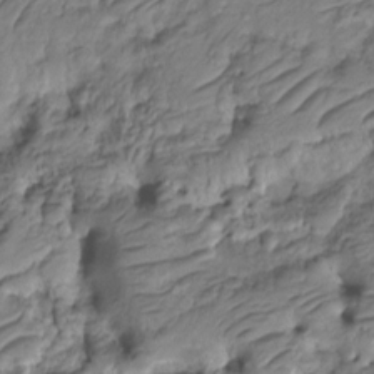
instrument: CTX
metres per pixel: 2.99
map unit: HNhu
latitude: -21.0675
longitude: 84.6707
